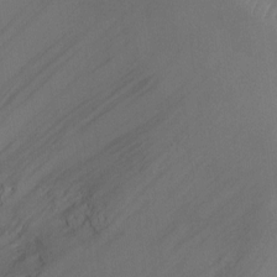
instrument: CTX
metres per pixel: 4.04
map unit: Ht
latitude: -2.2550
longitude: -19.9339
